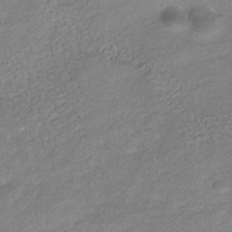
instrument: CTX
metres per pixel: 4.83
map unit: HNhu
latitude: -39.9367
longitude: 95.1809
